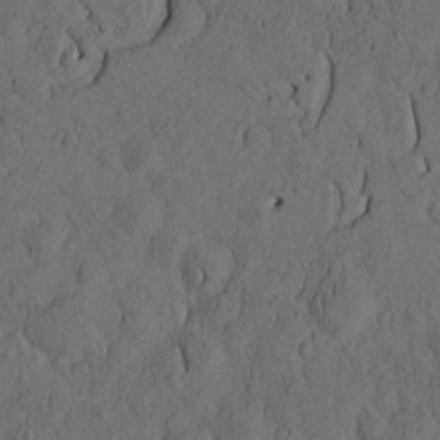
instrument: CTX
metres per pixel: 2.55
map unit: eHh
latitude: -1.5966
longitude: 17.3132
